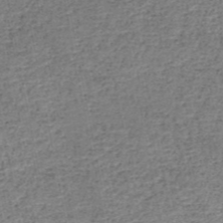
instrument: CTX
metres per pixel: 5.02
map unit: HNb
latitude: -50.7841
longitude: -49.5749
